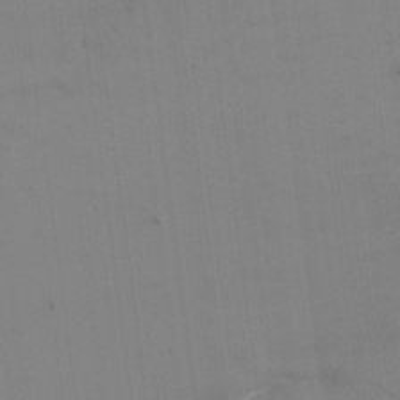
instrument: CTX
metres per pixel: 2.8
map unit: eHh
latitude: 17.9339
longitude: -67.1781
